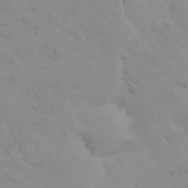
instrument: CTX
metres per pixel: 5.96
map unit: HNhu
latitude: 6.9136
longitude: 14.1039
